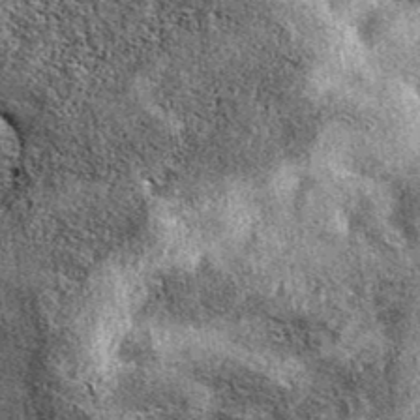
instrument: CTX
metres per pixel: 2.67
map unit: eAb
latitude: 39.5182
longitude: 106.4062
